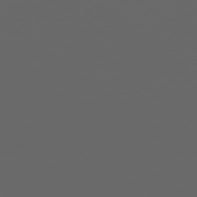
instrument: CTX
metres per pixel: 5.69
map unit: Ap
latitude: -77.8044
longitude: -75.4049
